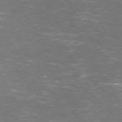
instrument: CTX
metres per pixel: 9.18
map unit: Hpe
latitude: 72.2334
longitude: -124.1388
